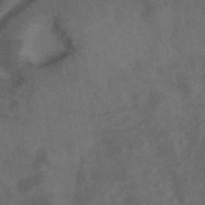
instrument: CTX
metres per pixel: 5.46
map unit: ANa
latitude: 39.7072
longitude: 29.4077
